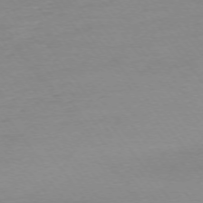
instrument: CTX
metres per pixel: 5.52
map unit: Ap
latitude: -74.9353
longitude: -83.3292
